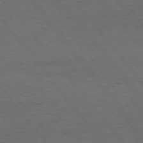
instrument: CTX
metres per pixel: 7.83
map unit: Hpe
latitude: 75.2537
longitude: -137.1403
